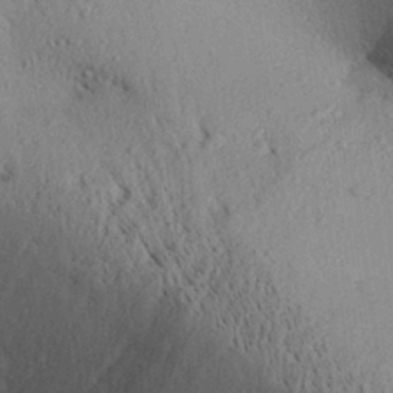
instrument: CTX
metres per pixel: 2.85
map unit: Aa
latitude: 28.6868
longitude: -134.3278
